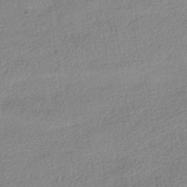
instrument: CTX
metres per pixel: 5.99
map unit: HNhu
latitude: -40.7841
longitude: 96.1984
